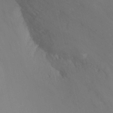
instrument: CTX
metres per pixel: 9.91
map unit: Nhu
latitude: -13.0298
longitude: -58.6868
